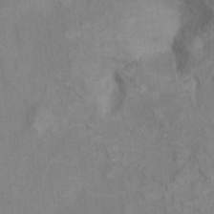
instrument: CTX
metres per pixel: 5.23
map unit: Ht
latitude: 5.3482
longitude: -37.2726
